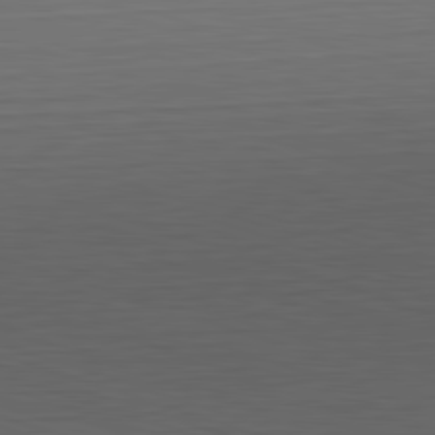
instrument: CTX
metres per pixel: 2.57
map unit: Hpe
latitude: -82.7274
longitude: 10.8597
